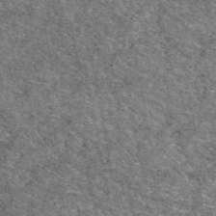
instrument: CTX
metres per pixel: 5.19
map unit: eAb
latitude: 49.3293
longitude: 114.7463
